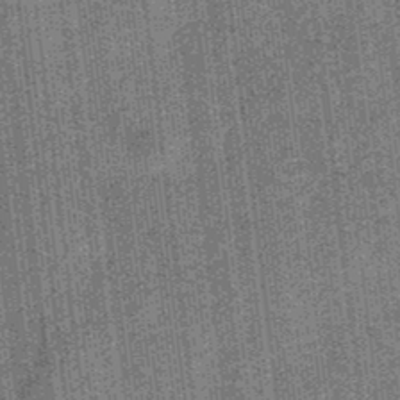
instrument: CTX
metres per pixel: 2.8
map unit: eHb
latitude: -32.1039
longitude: 73.9178
